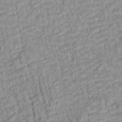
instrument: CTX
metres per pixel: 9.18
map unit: lAa
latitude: 6.0822
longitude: -115.2725
